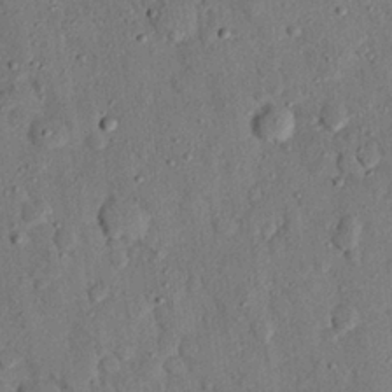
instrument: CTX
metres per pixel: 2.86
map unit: eHh
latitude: 25.3859
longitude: -78.2712
